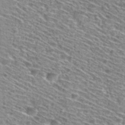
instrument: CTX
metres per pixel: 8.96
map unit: Hto
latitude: 28.8569
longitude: -46.7436
